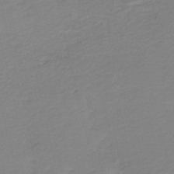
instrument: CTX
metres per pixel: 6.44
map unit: HNb
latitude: -41.0486
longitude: 50.1039
